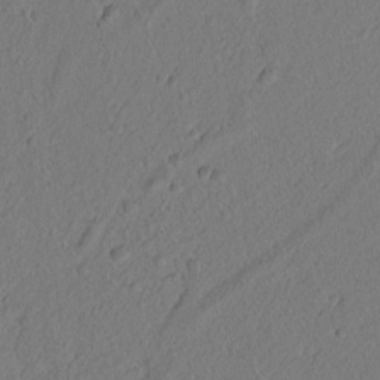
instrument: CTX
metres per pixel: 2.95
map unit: lAvf
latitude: 8.3845
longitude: 166.0850
